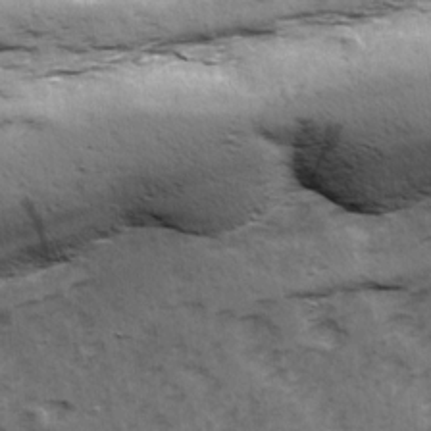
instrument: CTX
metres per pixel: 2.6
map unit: Ave
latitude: 15.1026
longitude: -104.5357
